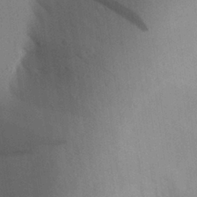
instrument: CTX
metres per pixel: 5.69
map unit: Aa
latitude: 27.4615
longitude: -148.0633
